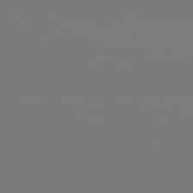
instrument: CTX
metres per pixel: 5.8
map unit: lApd
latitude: 82.0255
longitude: 146.6518
